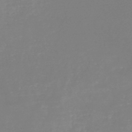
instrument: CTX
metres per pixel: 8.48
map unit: HNb
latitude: -44.7652
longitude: -45.3292
